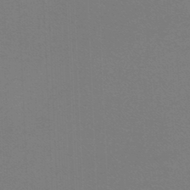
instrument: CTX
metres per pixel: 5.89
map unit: lHb
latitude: -46.1228
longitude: 63.7477
